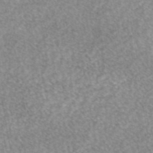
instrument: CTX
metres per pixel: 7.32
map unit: eAb
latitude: 45.3292
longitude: 104.8030
